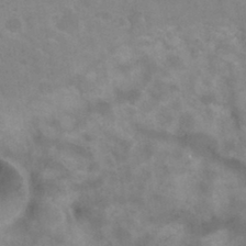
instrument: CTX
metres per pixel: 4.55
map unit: Hto
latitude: 30.5168
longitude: -46.7436
